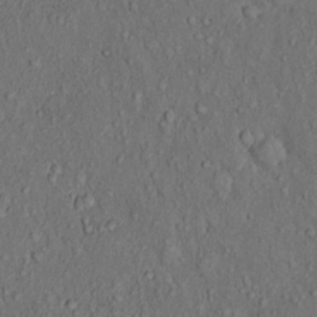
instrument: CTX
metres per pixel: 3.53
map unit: Hto
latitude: 10.9514
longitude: -59.8394
